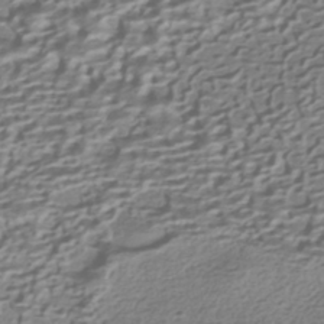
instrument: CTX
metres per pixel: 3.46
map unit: HNhu
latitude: -42.0849
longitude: 100.2550
